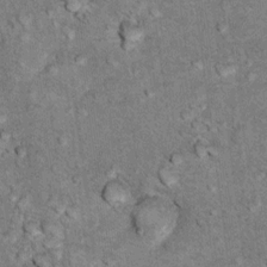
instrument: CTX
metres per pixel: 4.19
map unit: Ht
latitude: 11.3104
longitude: -37.4048
